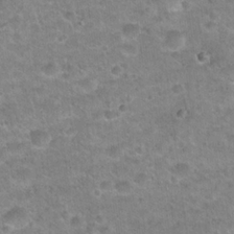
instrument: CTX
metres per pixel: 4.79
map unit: Hto
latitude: 21.3482
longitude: -49.3293
